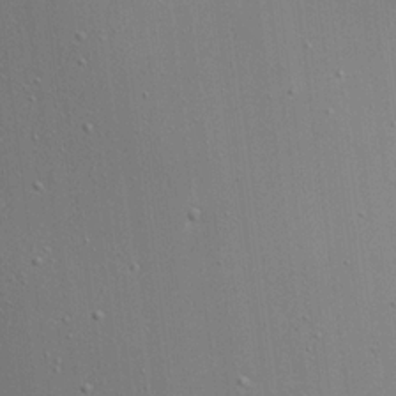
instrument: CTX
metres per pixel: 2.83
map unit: Aa
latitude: 18.8947
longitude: -140.9891
